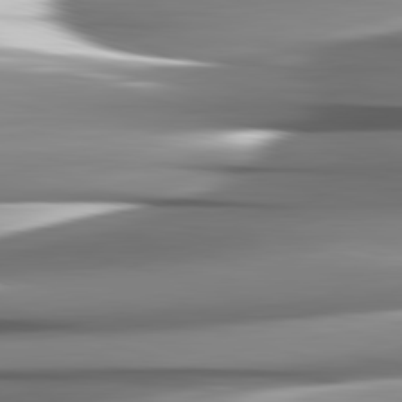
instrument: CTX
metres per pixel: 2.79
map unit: lApd
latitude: 82.5734
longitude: -142.1578
